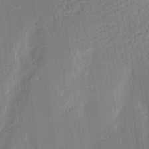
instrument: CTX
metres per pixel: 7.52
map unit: Aa
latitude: 17.9717
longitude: -143.0081
